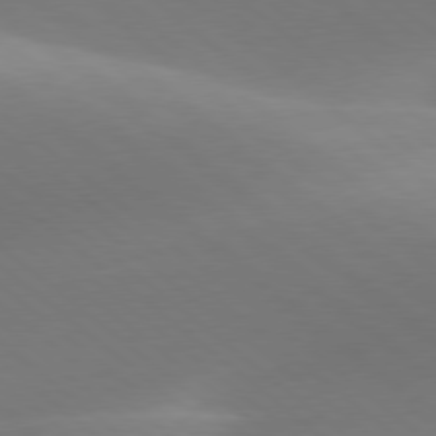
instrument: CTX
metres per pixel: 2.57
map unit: lApd
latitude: 78.2523
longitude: -51.8016
